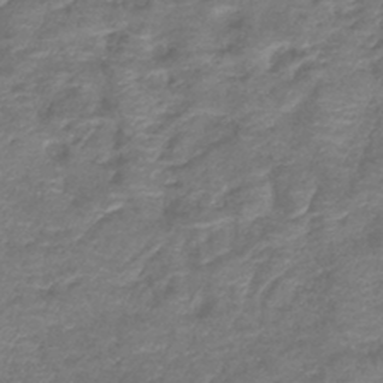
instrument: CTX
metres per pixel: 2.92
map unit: lHb
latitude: -42.3117
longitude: 78.9730
